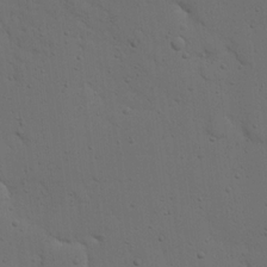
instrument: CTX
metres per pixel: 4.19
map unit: Nhu
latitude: 18.0633
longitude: -78.6113
